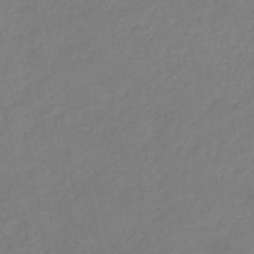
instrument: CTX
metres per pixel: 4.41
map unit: eHb
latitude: -37.5210
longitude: 76.3873
